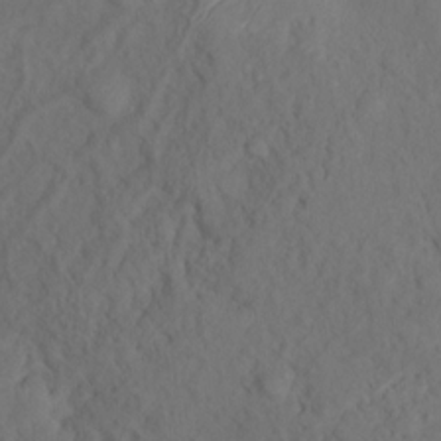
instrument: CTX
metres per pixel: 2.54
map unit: Nhu
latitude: 12.1200
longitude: -28.0633
